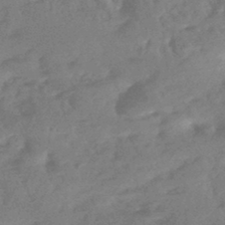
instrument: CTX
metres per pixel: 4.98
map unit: HNhu
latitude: -44.2362
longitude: 92.2739
